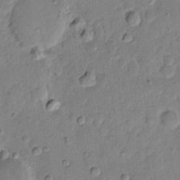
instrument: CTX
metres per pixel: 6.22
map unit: eHh
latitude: 11.6127
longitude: -65.0080
